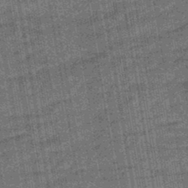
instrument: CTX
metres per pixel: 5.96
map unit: eHb
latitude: -45.9178
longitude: 87.5210
